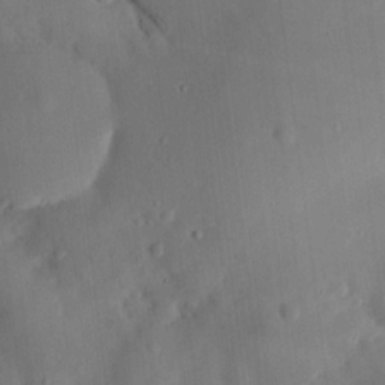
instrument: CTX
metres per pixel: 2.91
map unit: lHvf
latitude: 14.3090
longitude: 179.3509
